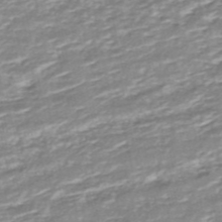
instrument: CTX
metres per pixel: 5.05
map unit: ANa
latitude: -44.5385
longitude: 104.5196
